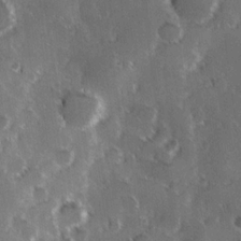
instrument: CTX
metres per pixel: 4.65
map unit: Hve
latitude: 24.1011
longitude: 146.6707
